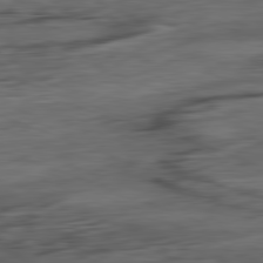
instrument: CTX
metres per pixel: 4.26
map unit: Ap
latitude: -81.6722
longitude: -79.4994
